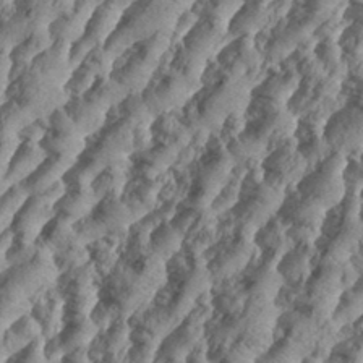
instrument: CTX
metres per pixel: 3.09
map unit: Aa
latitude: 34.6868
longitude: -136.6302
